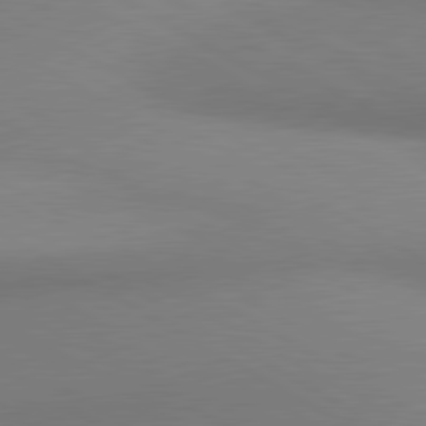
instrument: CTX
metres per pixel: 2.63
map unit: lApd
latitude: 80.6301
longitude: 130.5951
